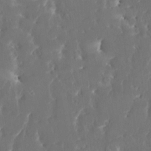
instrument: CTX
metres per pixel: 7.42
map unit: HNhu
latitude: 4.4601
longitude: 10.0094
